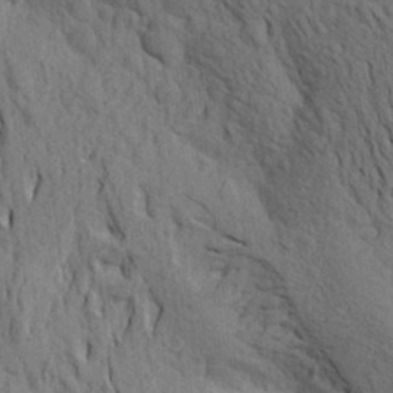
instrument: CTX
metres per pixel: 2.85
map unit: Aa
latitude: 19.9150
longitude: -149.5182
